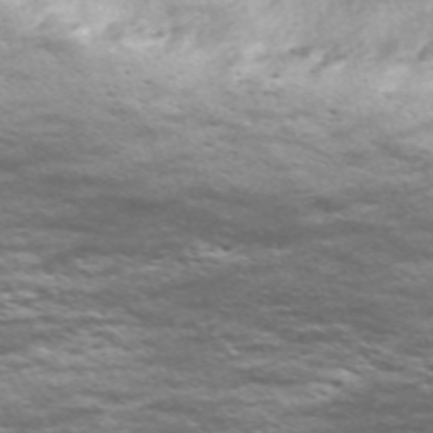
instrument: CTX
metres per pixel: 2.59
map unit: Nve
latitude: -59.1053
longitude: 56.9353
